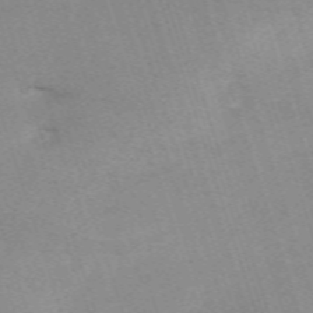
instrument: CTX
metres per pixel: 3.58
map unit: eHh
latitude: -62.9163
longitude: 49.9745
